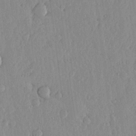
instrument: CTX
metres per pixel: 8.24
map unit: lHvf
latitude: 17.1970
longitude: -116.1578
